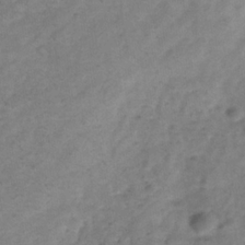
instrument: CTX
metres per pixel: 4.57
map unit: Hve
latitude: -32.6708
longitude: 89.6344
